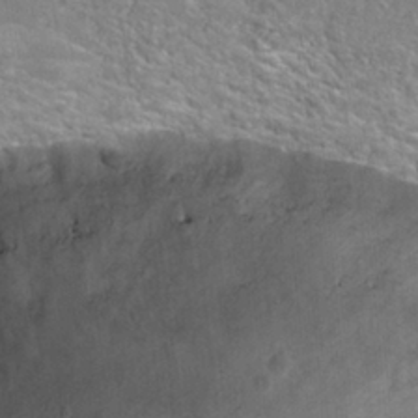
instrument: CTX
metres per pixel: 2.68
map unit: Hto
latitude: 25.7071
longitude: -46.7436
